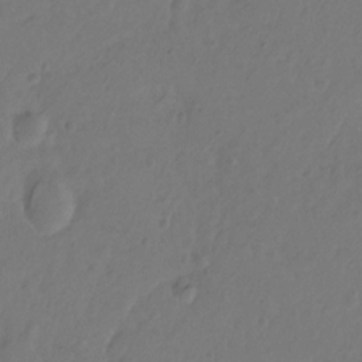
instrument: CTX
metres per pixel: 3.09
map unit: Hto
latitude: -12.6708
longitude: -39.8205
